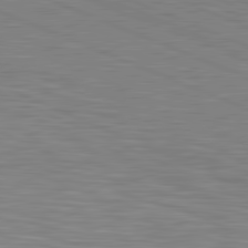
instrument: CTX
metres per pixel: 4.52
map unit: lApd
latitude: 81.5182
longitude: -171.9906
